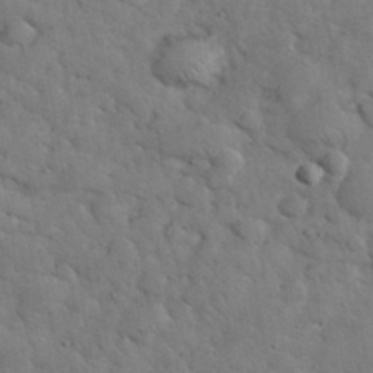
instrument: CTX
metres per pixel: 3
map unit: eHh
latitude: 36.7058
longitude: -67.5749
